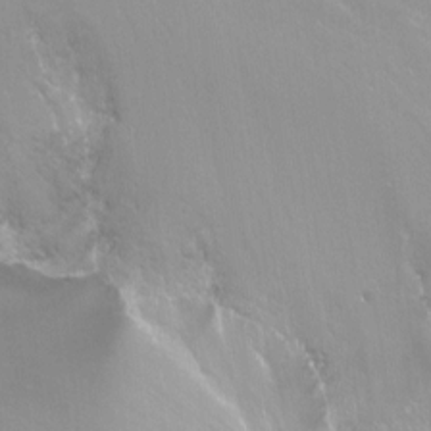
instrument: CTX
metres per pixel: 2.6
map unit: Nhu
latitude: -13.5210
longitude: -57.2348
